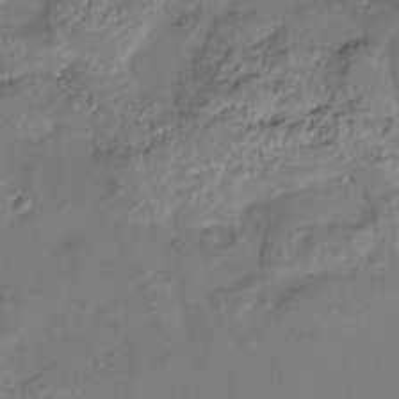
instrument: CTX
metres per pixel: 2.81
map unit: Nhu
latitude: -14.0472
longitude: -60.3467
